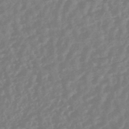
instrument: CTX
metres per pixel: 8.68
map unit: HNhu
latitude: -45.1242
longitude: 91.6344
